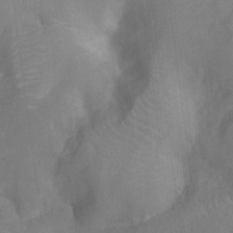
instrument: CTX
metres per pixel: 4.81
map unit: Nhu
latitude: -13.8800
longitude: -24.2711
